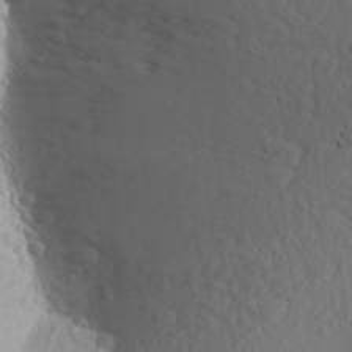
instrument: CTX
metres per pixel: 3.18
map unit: Aa
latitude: 24.1388
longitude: -146.4601
